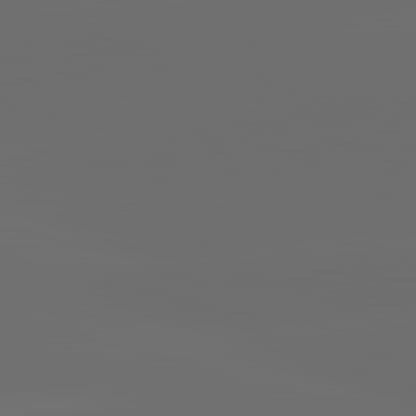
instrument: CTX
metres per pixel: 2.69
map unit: lApd
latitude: 83.7071
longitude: -130.5168
